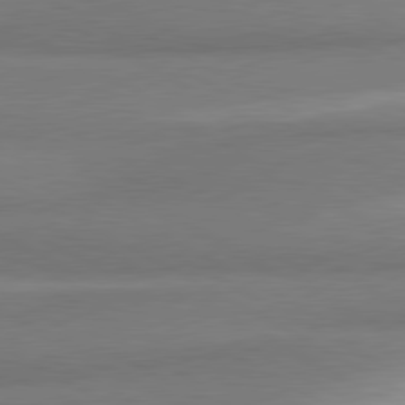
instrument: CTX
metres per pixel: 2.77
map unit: lApd
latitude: 80.3278
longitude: 176.3495
